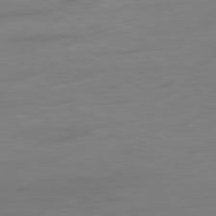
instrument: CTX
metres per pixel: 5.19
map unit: Ap
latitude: -81.0298
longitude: -79.4616
